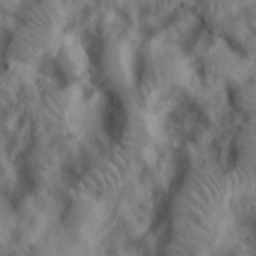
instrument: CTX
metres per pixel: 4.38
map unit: eHh
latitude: 31.2537
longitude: -72.6491
